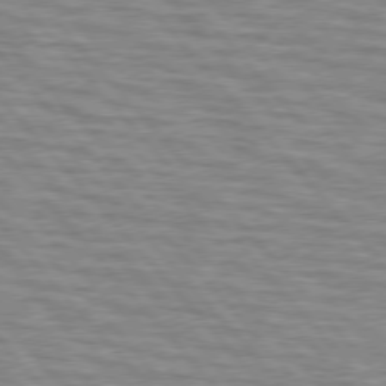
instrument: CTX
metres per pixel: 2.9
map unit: lApd
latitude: 76.4601
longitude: -76.7057
